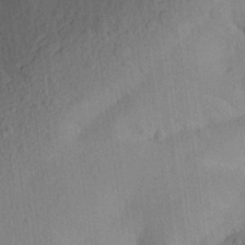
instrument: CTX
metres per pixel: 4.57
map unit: Aa
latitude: 27.6505
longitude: -145.4048
